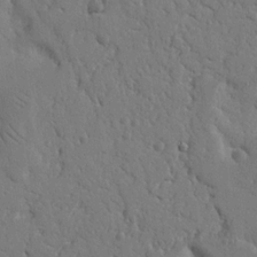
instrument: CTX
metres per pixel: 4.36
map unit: Nhu
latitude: 14.9703
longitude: -78.9892
